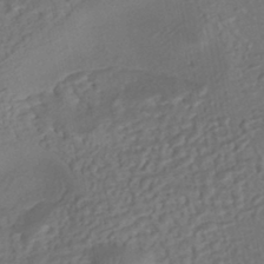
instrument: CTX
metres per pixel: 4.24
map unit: eHh
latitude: -43.0486
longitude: 120.8597
